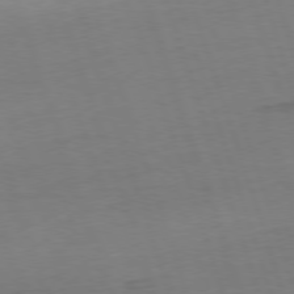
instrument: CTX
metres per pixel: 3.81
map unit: Ap
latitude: -75.9367
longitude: -73.3860
